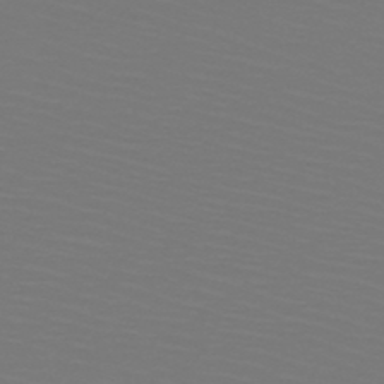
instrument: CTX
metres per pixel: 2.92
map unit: HNb
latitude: -51.0675
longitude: -43.8206
